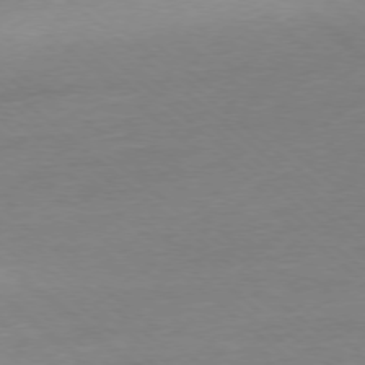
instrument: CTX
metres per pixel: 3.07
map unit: Ap
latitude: -77.7100
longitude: -96.3656
